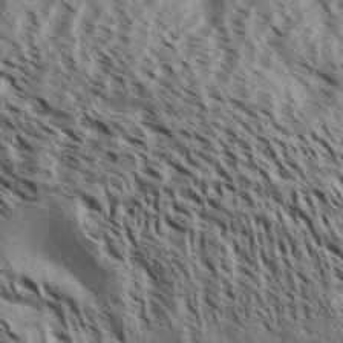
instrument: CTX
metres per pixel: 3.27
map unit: Aa
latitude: 32.1578
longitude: -137.9717
